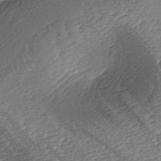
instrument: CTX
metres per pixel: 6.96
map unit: lAa
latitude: -2.9730
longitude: -127.6505
